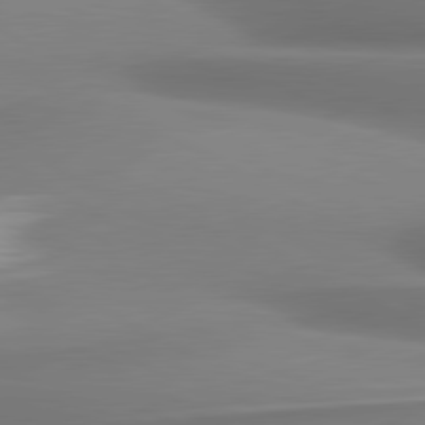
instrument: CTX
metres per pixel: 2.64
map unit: lApd
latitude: 80.7813
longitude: 178.3495
